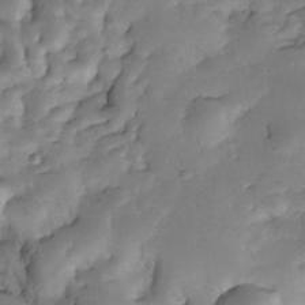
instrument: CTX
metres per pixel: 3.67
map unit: Nhe
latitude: -34.5007
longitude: -143.5182
